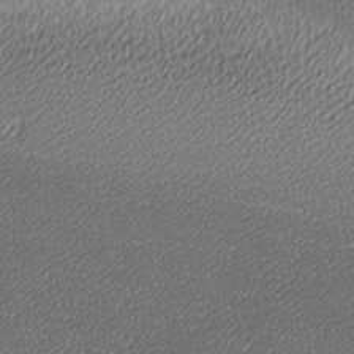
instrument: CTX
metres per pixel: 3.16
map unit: lAa
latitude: -10.7085
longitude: -126.0444
